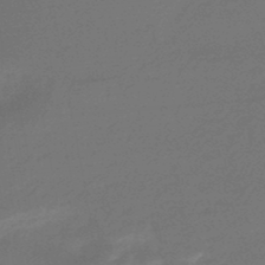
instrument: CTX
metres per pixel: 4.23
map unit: HNhu
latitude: -45.8611
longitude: 90.2551
